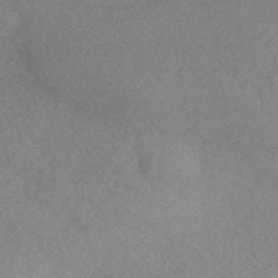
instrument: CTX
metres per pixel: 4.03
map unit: HNhu
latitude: -45.3699
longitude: 92.9542
